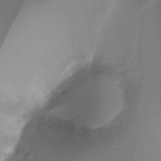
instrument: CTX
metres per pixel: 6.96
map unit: Ht
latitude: -16.1984
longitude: -45.4048
